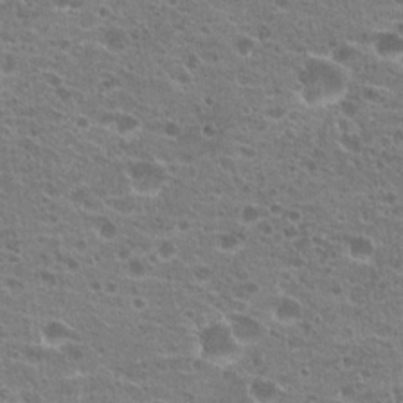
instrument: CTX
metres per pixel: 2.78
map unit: Hto
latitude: 21.2348
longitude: -41.1214
